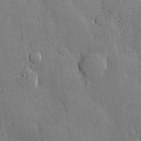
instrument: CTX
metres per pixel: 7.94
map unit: lHvf
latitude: 20.6113
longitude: 145.6344
